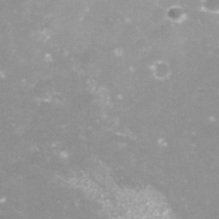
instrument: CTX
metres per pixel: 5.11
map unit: Nve
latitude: -18.4440
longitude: -59.3482
